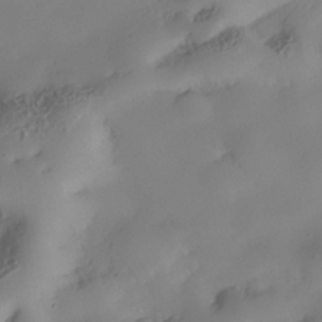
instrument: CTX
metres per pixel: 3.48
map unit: Nhe
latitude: -33.7289
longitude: -143.2915
